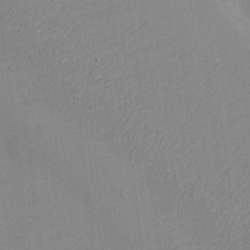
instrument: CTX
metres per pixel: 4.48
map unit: eHh
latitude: -6.4251
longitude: -80.2900
